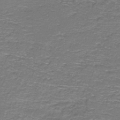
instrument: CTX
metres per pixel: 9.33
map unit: HNb
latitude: -37.3698
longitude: 50.8219
